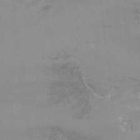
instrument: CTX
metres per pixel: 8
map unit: Ht
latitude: -9.6911
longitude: -37.5371
